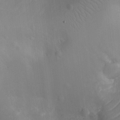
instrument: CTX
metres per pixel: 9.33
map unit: Ht
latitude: -10.4251
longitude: -22.8569
